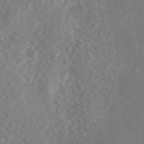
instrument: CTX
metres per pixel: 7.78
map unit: ANa
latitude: 44.4223
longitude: 22.3118
